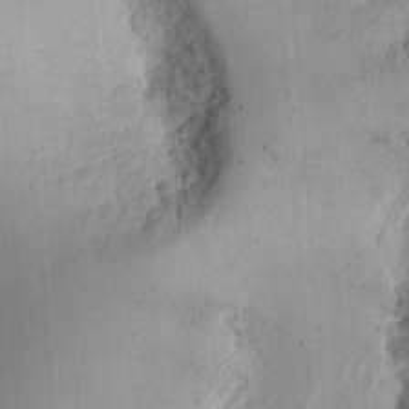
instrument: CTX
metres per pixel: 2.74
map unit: Ht
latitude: 11.8961
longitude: -74.1956
